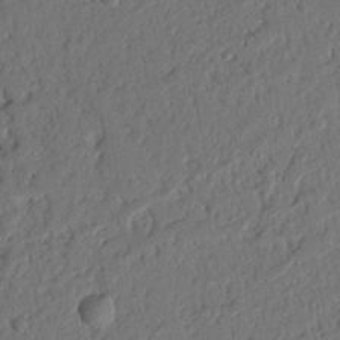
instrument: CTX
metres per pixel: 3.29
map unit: Nhu
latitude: 19.9150
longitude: -78.5168
